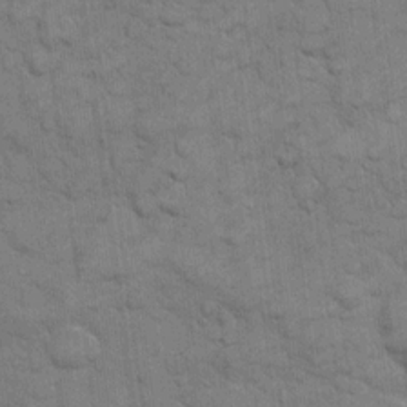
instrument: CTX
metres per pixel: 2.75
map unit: eHh
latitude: 12.4412
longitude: -65.4804
